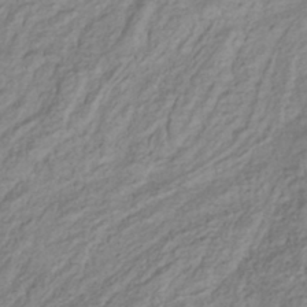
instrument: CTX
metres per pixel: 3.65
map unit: lHb
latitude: -39.0864
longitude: 71.5399
